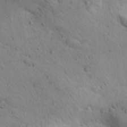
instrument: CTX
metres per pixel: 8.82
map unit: Aa
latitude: 30.9325
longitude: -147.1215
